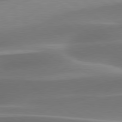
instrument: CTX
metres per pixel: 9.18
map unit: lApd
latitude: 79.7261
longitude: -91.8016
